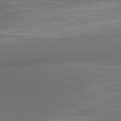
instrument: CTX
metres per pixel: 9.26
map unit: lApd
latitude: 81.1025
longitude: 131.6911
